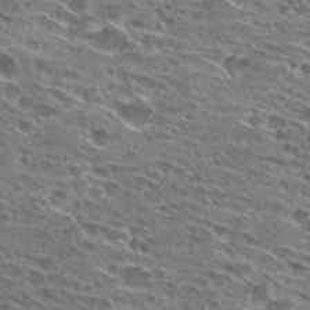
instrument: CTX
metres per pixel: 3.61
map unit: Hto
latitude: 27.5371
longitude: -45.8016
